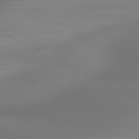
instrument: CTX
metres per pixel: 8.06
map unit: lApd
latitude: 80.7624
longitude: 132.9164
